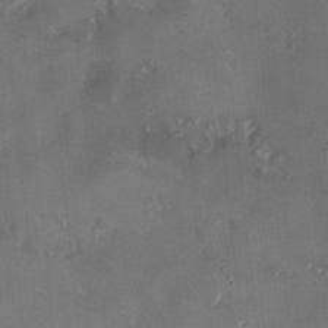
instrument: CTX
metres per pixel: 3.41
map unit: HNhu
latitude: 1.0080
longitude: -4.3845
